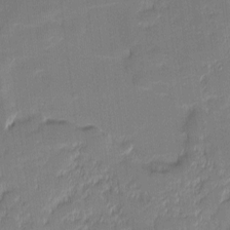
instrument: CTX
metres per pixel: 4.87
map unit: eHh
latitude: -1.8612
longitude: -83.1403
